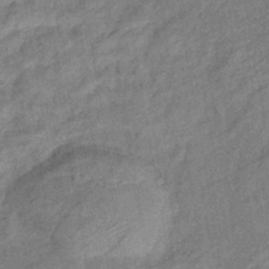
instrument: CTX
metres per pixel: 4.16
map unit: eHb
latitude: -41.5021
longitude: 82.2928
